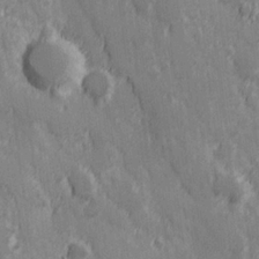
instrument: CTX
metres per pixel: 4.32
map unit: Hve
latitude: 25.3670
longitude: 146.5007
